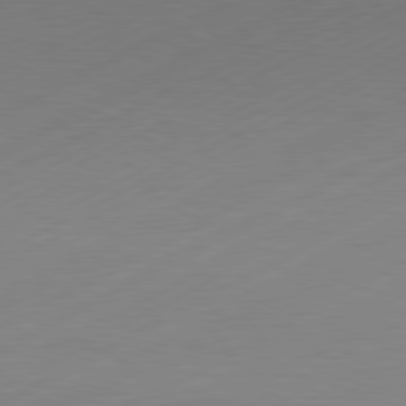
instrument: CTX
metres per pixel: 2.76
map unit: Hpe
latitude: -81.5021
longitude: 13.1431
